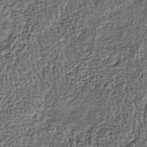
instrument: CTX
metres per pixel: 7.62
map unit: lHb
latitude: -39.7477
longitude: 64.1606
